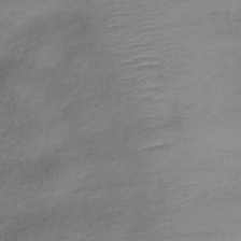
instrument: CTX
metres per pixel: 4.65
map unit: lHb
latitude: -38.9731
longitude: 75.2376
